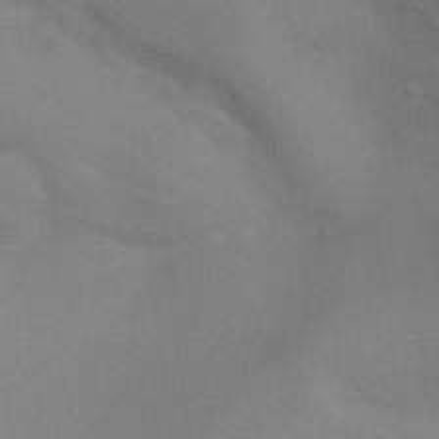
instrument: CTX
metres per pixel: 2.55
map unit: Aa
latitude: -7.4265
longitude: -78.2901
